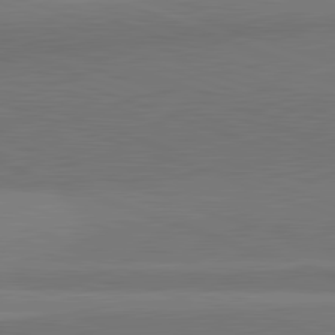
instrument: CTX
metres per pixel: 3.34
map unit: lApd
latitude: 82.2144
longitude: 148.3685
